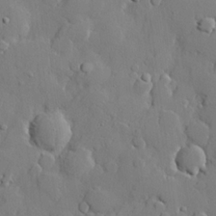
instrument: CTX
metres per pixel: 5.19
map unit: lHvf
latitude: 21.9339
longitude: 144.8975
